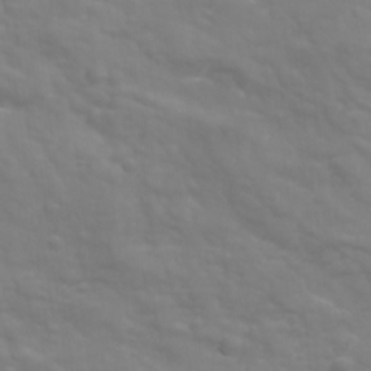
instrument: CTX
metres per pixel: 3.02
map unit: Ave
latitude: 18.4601
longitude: -133.8961
